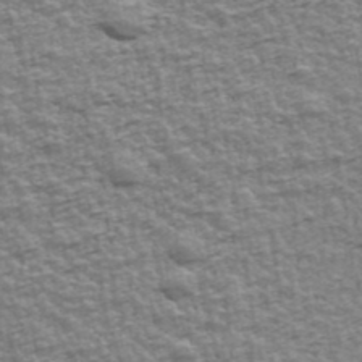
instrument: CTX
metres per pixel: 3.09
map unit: Ave
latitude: 42.4223
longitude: -112.2333
